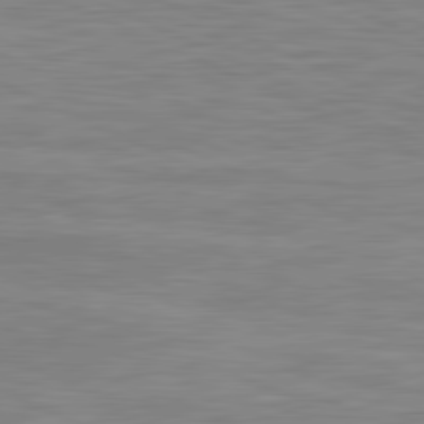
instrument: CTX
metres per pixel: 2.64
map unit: lApd
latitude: 81.3671
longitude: -170.6112
